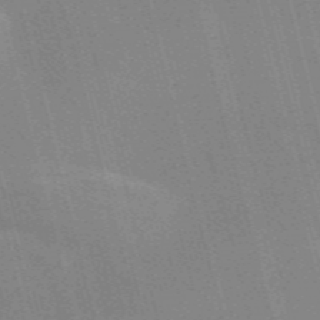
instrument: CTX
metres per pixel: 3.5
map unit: Nve
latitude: -57.8611
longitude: 62.4251
